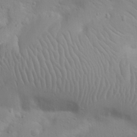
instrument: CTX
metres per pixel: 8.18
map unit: Nhu
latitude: 23.0647
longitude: -74.1956
